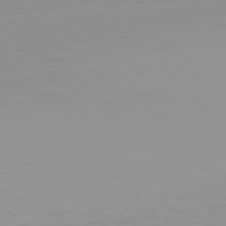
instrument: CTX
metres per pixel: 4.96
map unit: Hpe
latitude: 78.1956
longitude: -144.3845
